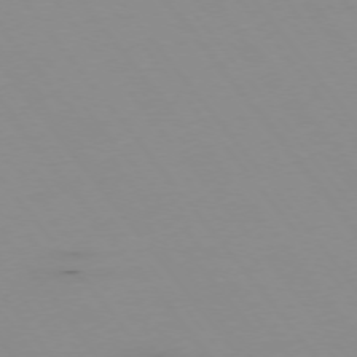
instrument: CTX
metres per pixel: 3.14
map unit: Hpe
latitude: -75.2187
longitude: 3.5210
